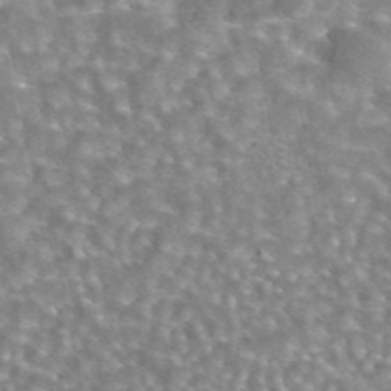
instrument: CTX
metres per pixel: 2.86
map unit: eAb
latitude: 44.6868
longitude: 106.8597
